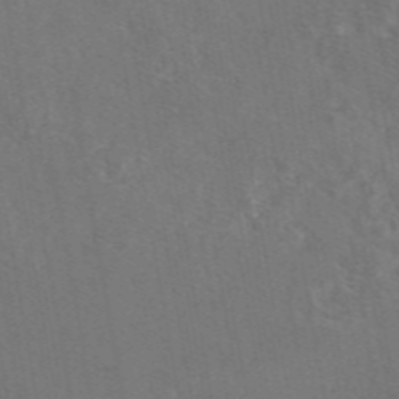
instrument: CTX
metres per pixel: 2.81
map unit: eAb
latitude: 46.9325
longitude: 109.1809
